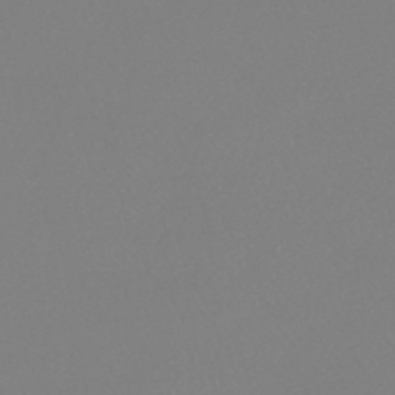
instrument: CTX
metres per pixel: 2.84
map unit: HNhu
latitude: -48.5196
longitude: 101.0864
